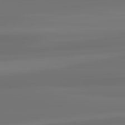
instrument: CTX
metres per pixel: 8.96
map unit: lApd
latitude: 82.6490
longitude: 171.6722
